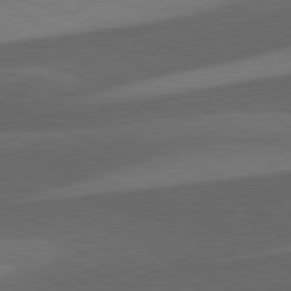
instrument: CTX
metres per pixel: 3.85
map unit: lApd
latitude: 81.7639
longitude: 125.9367
